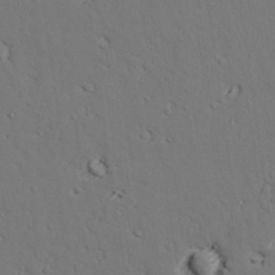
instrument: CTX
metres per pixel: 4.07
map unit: lAvf
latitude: 26.8380
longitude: -110.7058
